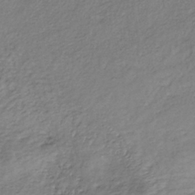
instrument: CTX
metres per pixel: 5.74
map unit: lHb
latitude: -35.4265
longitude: 68.0850
